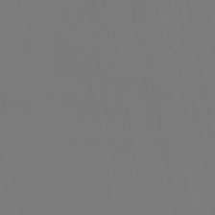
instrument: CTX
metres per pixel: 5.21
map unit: lHb
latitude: -46.6518
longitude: 71.2754
